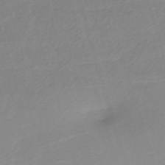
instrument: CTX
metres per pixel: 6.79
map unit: eHh
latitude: -61.3132
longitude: 52.7841
